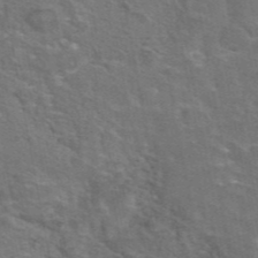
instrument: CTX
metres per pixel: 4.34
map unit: eAb
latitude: 44.7057
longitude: 107.3321
